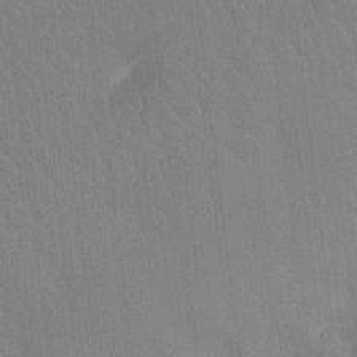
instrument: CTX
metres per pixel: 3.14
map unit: Nhu
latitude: -13.6344
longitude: -24.1577
